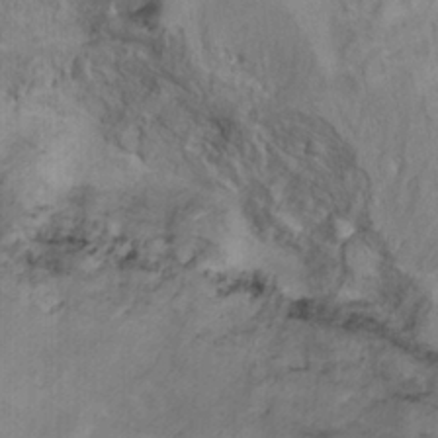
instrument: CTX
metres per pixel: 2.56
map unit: Hto
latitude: 7.3860
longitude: -34.2900
